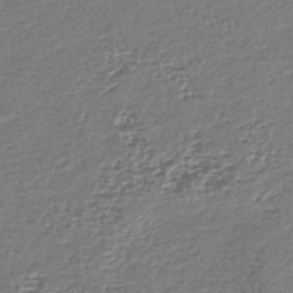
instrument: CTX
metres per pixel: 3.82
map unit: lHb
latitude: -43.3887
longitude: 78.4818
